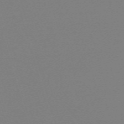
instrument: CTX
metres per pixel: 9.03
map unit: eHh
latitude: -62.7841
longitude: 52.2172
